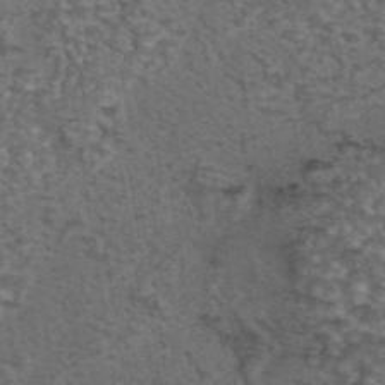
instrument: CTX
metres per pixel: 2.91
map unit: eAb
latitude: 43.9528
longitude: 105.4832
